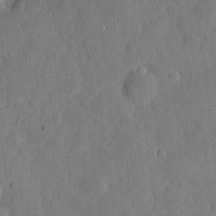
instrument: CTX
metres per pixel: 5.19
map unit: eHh
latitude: 5.6883
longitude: -71.8205
